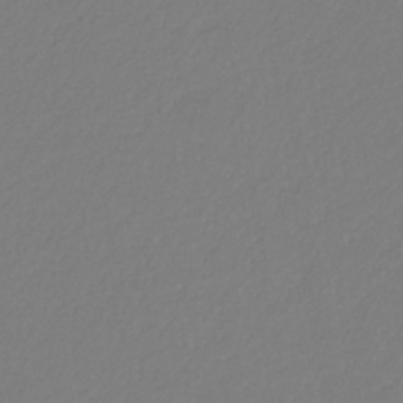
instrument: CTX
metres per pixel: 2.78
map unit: eHb
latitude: -30.3495
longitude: 63.2942
